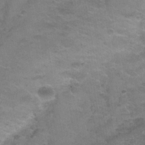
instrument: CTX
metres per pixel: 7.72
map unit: Nhu
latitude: 30.7436
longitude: -52.6869
